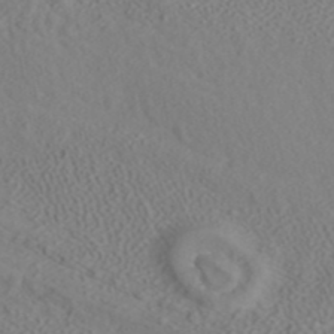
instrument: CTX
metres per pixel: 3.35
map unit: ANa
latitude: 41.4426
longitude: 28.1228
